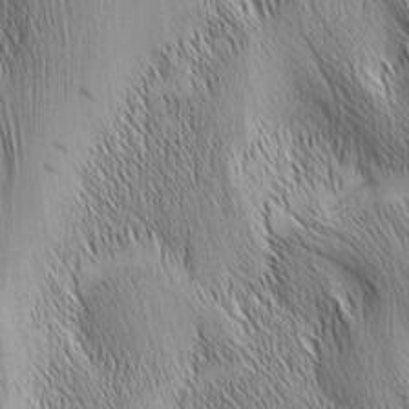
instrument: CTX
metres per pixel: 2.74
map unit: Nhu
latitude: -6.2739
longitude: -152.2901
